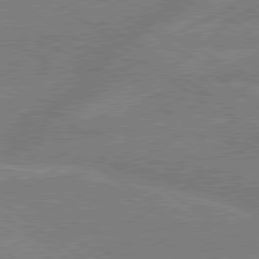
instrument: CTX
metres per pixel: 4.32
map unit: lApd
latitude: 79.4616
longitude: -160.8758
